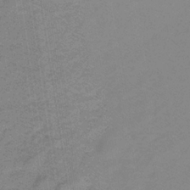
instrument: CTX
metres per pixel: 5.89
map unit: lHb
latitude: -32.7464
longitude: 66.9919
